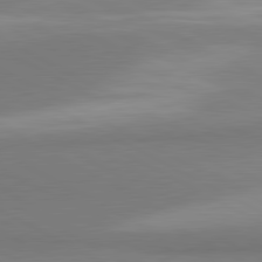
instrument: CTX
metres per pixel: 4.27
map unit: lApd
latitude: 81.2537
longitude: 158.8785
